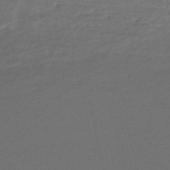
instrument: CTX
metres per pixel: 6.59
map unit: HNhu
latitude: -43.4076
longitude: 101.3698
